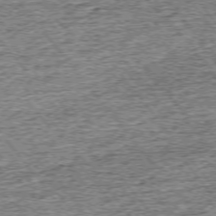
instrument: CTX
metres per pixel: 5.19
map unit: Ap
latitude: -75.2376
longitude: -91.8016
